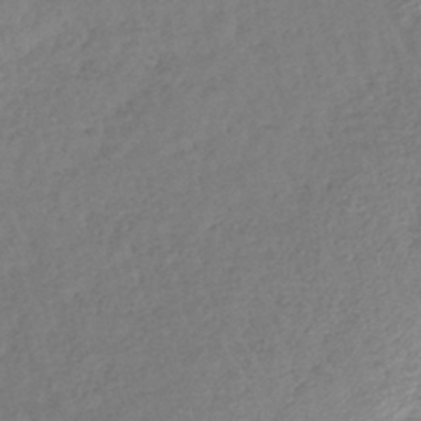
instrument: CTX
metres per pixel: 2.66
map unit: lHb
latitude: -40.4251
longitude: 70.5574
